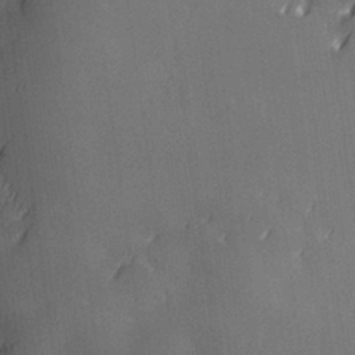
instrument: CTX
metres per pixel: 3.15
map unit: Hve
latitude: 28.6112
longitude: 145.1809
